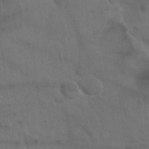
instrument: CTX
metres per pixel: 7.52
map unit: Nhu
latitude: 28.0822
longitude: -62.2712
